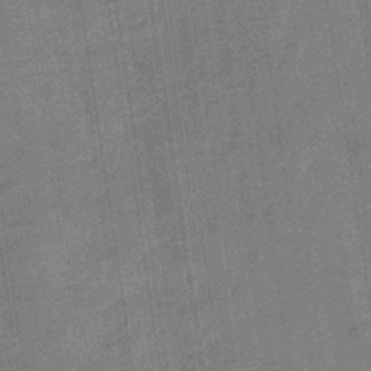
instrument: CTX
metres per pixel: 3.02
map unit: lHb
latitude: -33.5966
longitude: 65.7667
